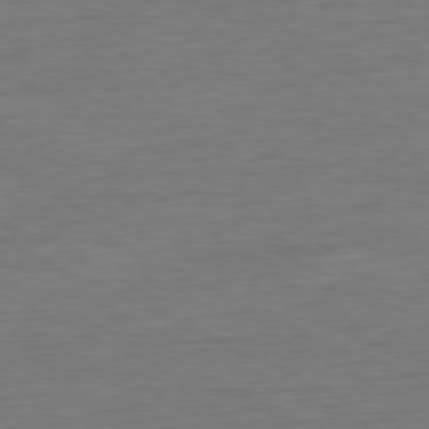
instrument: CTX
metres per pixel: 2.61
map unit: Ap
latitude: -80.5385
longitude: -82.3467
